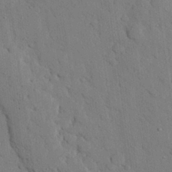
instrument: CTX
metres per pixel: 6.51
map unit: eHh
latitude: 26.3656
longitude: -77.8205
